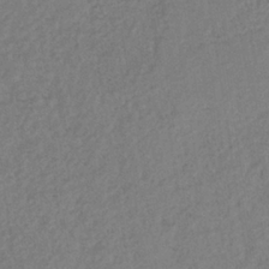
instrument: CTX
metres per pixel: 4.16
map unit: lHb
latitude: -38.1795
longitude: 68.8597
